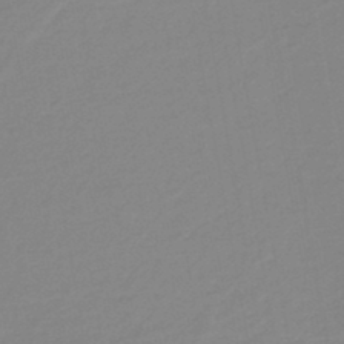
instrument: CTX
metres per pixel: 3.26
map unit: eHb
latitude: -45.1053
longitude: 88.0661
